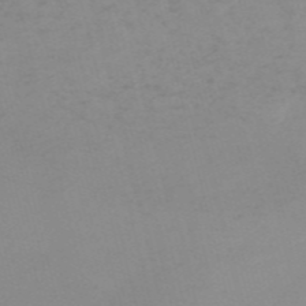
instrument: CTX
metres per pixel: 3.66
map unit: HNb
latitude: -56.5762
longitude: -43.4238
